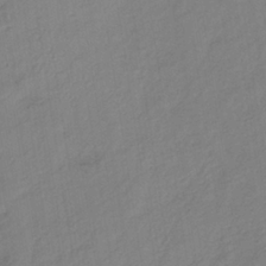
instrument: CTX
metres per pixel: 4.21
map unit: lHb
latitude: -35.8800
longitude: 72.1417
